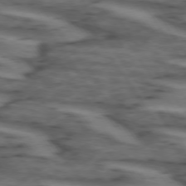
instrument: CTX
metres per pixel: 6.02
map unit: lApd
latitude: 73.8206
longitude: -71.6694
